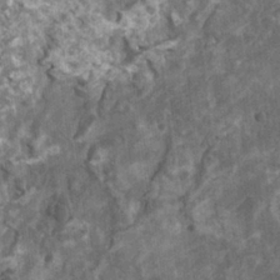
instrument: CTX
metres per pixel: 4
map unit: HNhu
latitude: 1.5560
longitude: 0.1228
